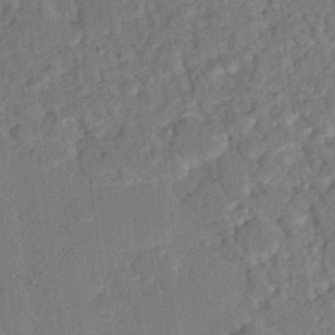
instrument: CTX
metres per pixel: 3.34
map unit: eHh
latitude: 25.1592
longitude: -80.3467
